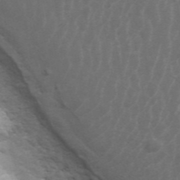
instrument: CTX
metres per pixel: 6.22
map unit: ANa
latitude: 45.3859
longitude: 31.0864
